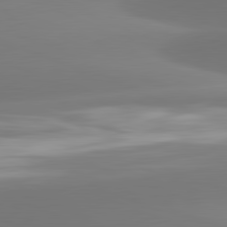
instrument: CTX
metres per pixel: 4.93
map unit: lApd
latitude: 81.6883
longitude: -162.1767
